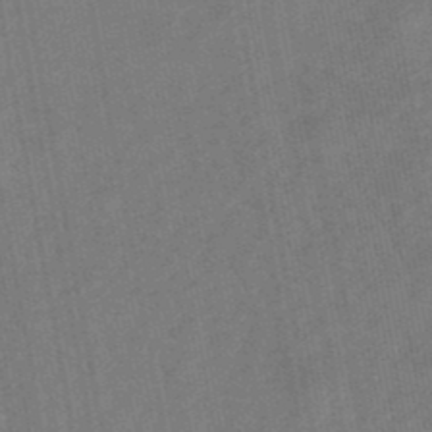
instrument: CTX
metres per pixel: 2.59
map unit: lHb
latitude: -49.1054
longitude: 71.6344
